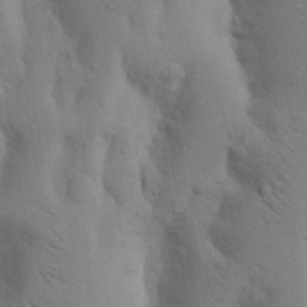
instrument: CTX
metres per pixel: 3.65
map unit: Nhu
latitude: 17.2537
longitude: -75.8583
